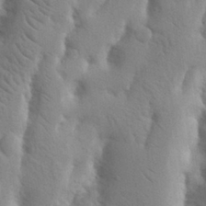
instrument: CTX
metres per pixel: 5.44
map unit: Nhu
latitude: 19.2537
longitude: -76.0822
